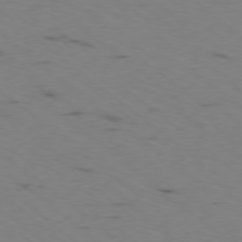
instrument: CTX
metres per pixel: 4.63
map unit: Ap
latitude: -78.5573
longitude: -73.8584
